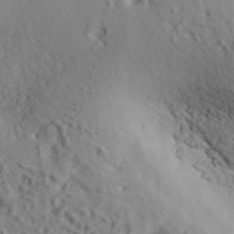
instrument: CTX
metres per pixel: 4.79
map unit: ANa
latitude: 41.0458
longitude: 52.7463
